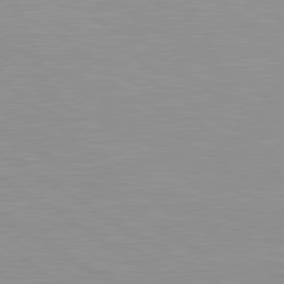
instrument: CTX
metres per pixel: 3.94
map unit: lApd
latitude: 81.1403
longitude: 161.6722
